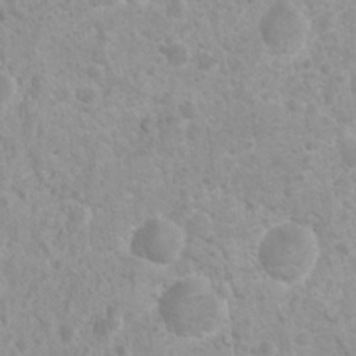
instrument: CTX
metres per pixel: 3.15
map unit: Nhu
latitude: 7.2537
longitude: -20.8569
